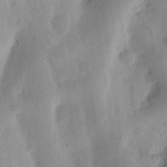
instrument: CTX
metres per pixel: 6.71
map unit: Ht
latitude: 12.8191
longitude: -74.6491
